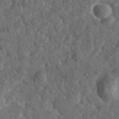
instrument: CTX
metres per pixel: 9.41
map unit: eHh
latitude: 35.4993
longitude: -79.3671
